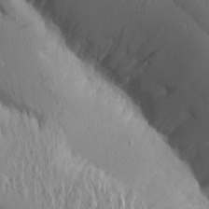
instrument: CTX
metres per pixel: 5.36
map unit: Aa
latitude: 14.4412
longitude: -142.7813
